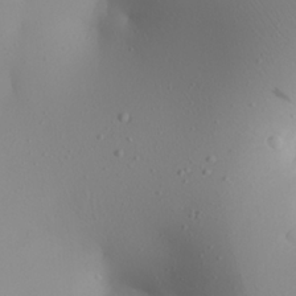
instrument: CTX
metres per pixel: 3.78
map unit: Aa
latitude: 25.2348
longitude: -144.3845
